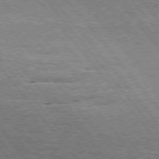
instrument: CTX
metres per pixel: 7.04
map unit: Hpe
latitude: 75.0836
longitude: -139.5560
